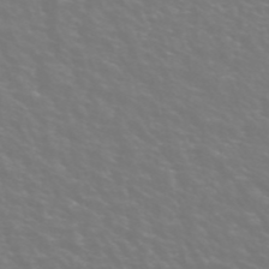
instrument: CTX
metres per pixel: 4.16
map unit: ANa
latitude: 43.0081
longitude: 23.1998
